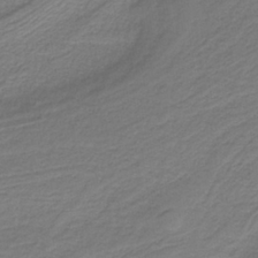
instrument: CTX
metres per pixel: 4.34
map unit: HNb
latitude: -38.4062
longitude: 53.3887
